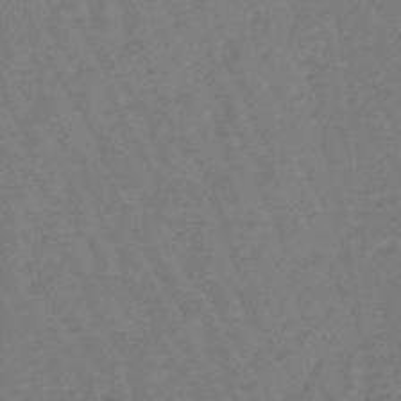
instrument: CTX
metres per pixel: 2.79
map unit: eHb
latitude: -45.9178
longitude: 79.7855
